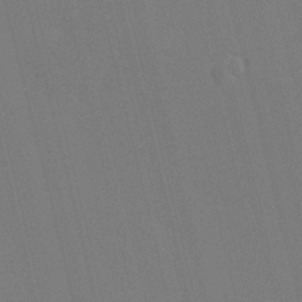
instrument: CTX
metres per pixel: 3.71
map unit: HNhu
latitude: 7.3671
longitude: 4.5196
